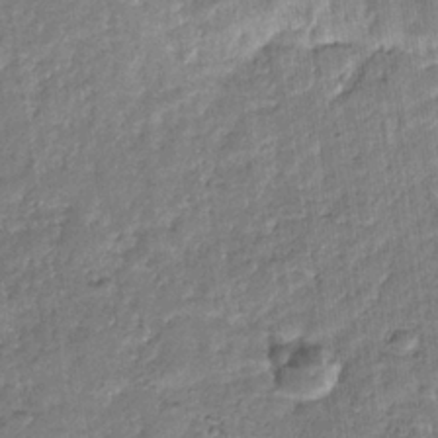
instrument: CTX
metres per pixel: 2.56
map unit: eHb
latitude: -31.2565
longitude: 72.8975
